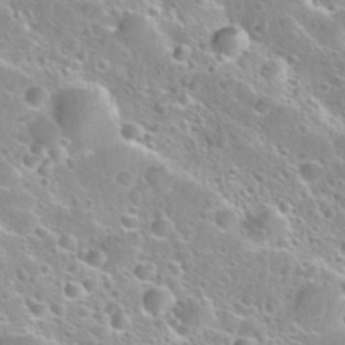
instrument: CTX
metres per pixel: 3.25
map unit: Nhu
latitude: 28.3278
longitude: -53.7450
